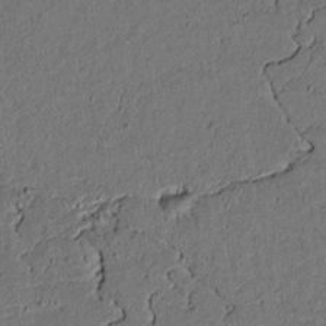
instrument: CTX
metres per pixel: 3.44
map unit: lAvf
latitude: 5.5749
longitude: 168.9730
